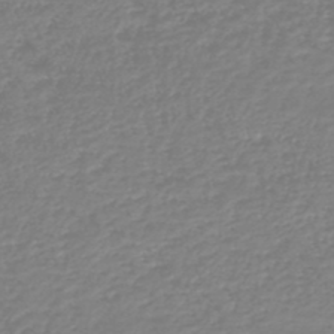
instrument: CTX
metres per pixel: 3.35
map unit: lHb
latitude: -46.4818
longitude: 61.5966
